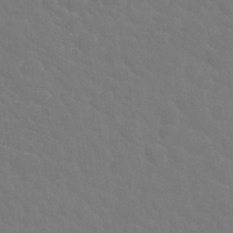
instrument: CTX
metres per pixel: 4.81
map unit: Nhu
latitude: 29.2915
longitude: -52.3090
